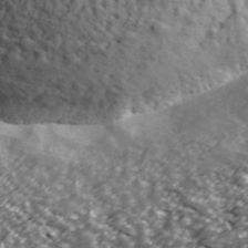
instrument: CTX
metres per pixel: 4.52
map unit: Ave
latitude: 41.4237
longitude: -113.6883
